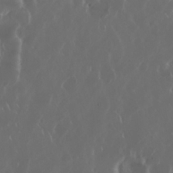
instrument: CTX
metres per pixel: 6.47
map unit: Nhu
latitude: 30.3090
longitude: -59.7828
